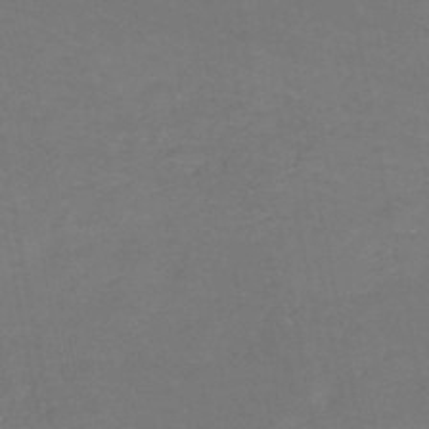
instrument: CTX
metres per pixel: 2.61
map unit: HNb
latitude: -50.2550
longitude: -53.3482
